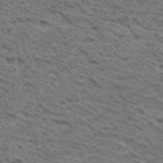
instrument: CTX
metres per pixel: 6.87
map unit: Hto
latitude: 32.0822
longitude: -46.6113
